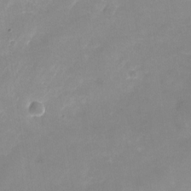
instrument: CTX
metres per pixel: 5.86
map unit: Nhu
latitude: -24.5196
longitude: -70.1011
